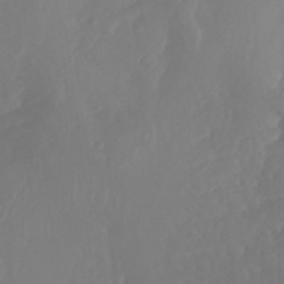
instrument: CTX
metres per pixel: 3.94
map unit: Nhu
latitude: -13.6344
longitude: -64.9136
